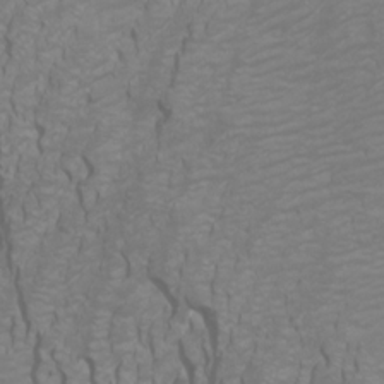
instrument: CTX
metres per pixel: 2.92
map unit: Htu
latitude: -5.5588
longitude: -72.3090
